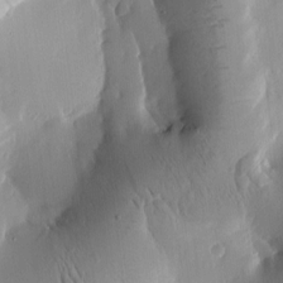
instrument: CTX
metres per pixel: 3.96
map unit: Htu
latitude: -0.3685
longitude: 171.5021
